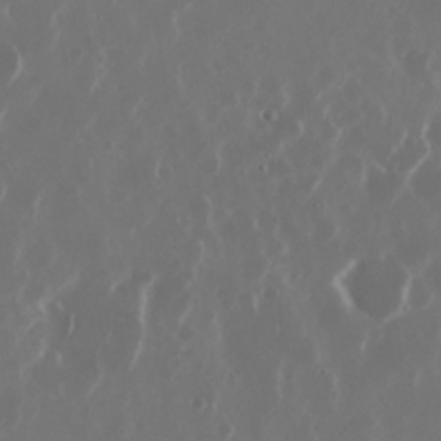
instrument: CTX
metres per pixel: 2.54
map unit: Nhu
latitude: 30.0444
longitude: -60.5545
